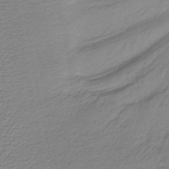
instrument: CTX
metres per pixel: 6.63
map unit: lHb
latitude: -36.8974
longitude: 58.8030
